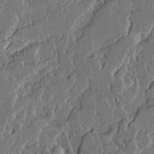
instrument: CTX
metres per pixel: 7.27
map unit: Ave
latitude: 15.1215
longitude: -137.4994
